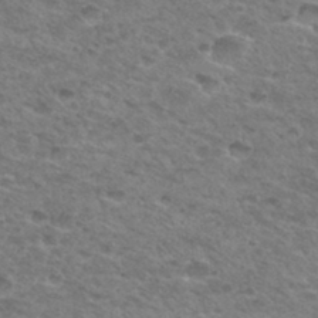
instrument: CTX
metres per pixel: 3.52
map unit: Hto
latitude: 33.1781
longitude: -48.9892
